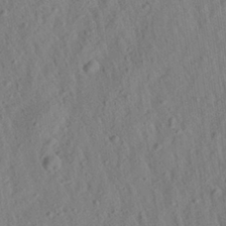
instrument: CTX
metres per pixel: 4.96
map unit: Aa
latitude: 27.0459
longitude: -141.7260
